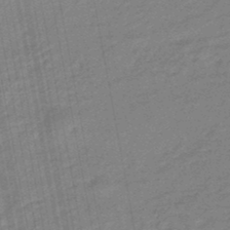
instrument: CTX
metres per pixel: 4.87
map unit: HNhu
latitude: -47.3320
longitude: 89.7666
